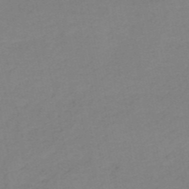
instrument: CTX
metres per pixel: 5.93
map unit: HNb
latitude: -52.4440
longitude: -52.2334
